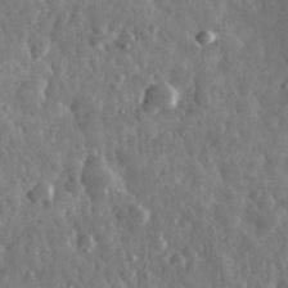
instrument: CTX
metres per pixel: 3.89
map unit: eHh
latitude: 31.6505
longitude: -71.7449
